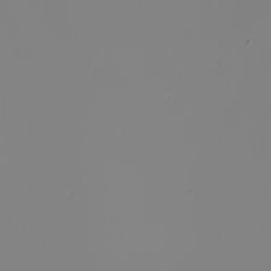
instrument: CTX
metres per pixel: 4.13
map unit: Nhu
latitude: -6.3306
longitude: -94.5168
